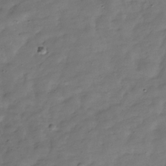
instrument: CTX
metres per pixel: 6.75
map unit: Hve
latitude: -31.6155
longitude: 91.7289
